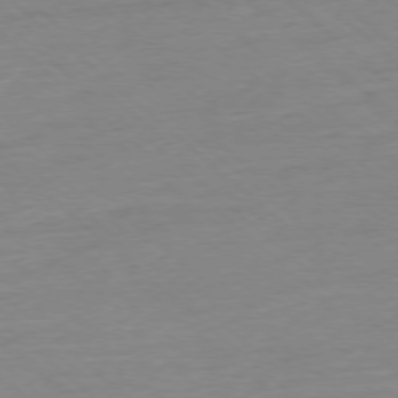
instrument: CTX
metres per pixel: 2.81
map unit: Ap
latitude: -77.4643
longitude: -96.6679
